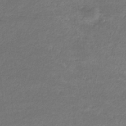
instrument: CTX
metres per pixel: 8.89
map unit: eHb
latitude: -32.2362
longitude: 68.4629
